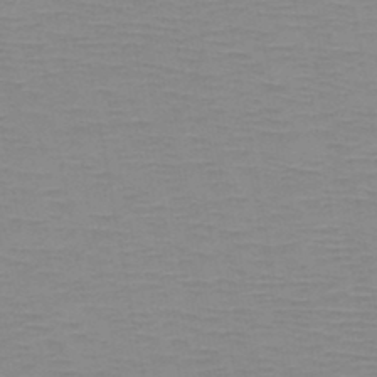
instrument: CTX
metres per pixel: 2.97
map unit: HNb
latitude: -47.0864
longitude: -40.9135
